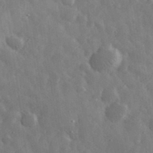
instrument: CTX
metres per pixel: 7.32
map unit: eHh
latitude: 34.0255
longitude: -69.7450
